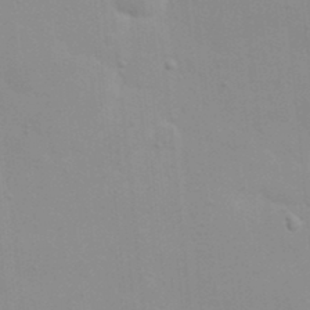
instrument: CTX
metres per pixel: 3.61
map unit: eHh
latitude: 20.4223
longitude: -64.4223
